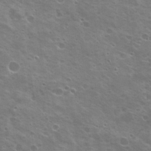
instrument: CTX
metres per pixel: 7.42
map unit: Hto
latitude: 21.1970
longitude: -31.5560
